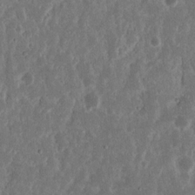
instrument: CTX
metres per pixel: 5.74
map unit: Nhu
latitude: 15.0459
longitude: -73.4994
